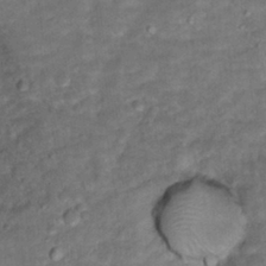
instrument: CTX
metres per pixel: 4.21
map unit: Hto
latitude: 16.0633
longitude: -35.6316
